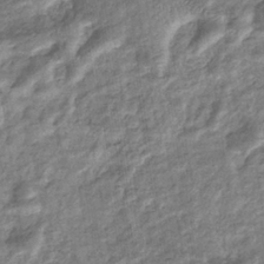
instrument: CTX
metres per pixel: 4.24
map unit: eHb
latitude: -36.1227
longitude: 77.1998
